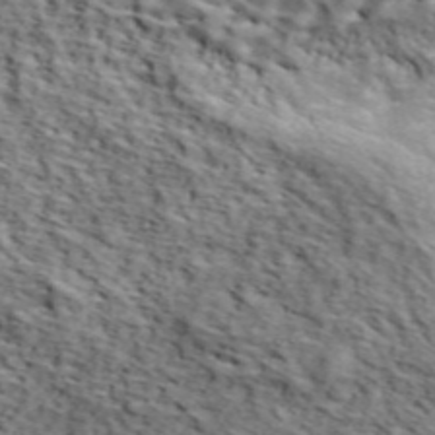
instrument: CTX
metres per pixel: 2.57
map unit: lHvf
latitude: 38.9514
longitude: -87.1214
